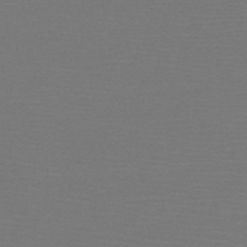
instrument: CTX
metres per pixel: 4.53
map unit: HNb
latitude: -47.8800
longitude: -43.5182
